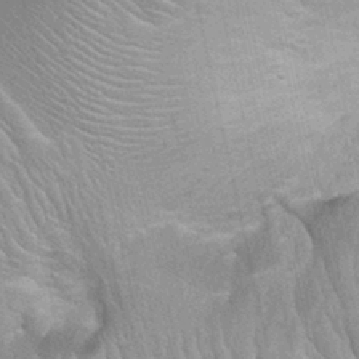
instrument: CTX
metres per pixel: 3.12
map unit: Ht
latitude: -1.6722
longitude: -15.7450
